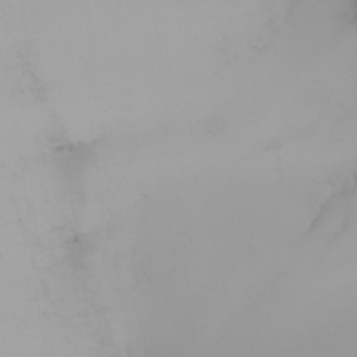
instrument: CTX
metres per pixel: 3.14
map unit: Nhu
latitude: -4.8975
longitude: -93.4237
